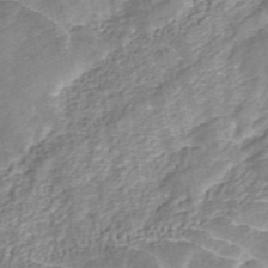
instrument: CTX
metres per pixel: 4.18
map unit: ANa
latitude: 45.8583
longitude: 25.1053
